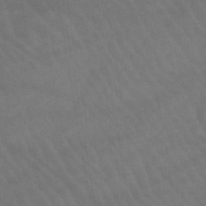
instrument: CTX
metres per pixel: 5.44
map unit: lHb
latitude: -45.8422
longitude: 77.0109
